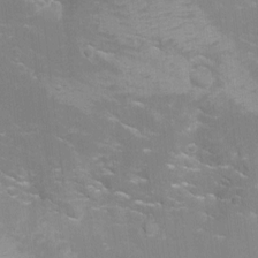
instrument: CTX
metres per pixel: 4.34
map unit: Aa
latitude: -8.5763
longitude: -72.0444
